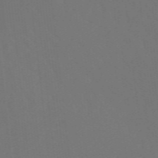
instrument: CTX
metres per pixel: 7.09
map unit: eHb
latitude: -49.5588
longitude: 83.9178
